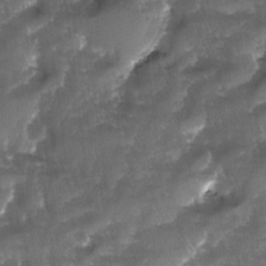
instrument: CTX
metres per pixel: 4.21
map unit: Ave
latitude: -11.1809
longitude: -119.2726
